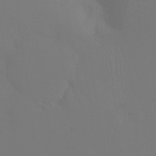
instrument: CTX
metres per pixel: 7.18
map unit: Ht
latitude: -7.6344
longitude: -30.7813
